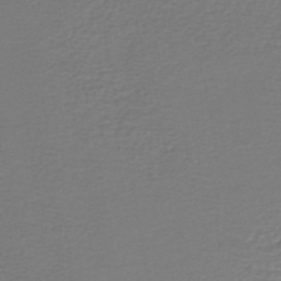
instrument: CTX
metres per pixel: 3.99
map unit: HNhu
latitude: -46.8030
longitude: 98.4062
